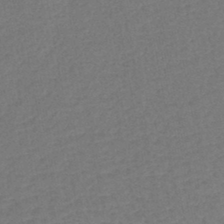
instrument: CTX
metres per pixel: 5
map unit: lHb
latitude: -42.8785
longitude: 78.4818
